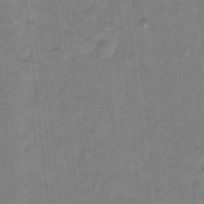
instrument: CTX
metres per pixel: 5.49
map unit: Hto
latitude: 12.6491
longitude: -36.4034
